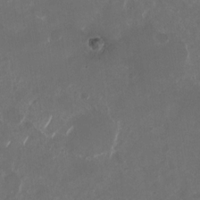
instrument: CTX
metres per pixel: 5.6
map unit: Nhu
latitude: -28.9920
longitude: -70.3467
